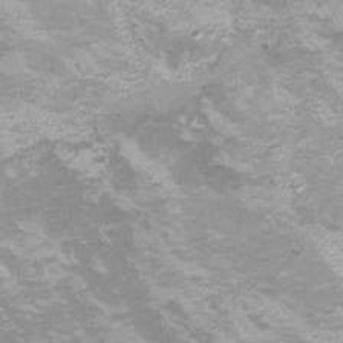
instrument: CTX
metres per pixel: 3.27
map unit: Nhu
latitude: -8.5763
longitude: -72.2900
